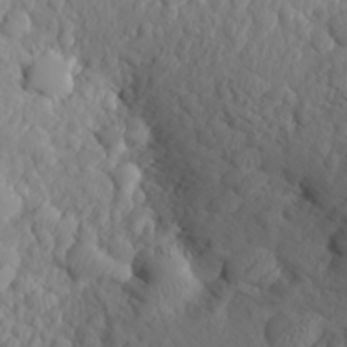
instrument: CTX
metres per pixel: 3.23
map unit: Aa
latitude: 24.2900
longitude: -146.1956
